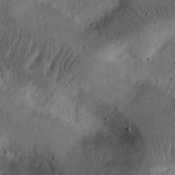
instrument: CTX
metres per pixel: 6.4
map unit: Ht
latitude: 14.1011
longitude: -74.4412
